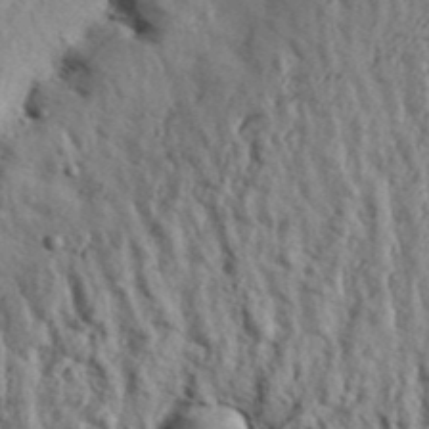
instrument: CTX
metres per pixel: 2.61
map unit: Aa
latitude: 32.3089
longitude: -135.1592
